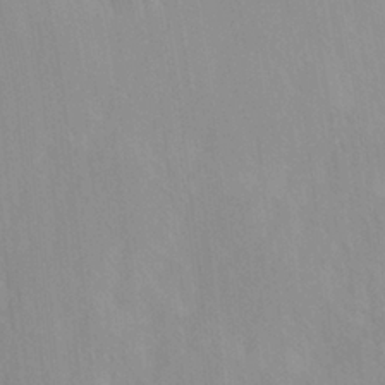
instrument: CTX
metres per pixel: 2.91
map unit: Ave
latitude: -0.9542
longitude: -113.1403
